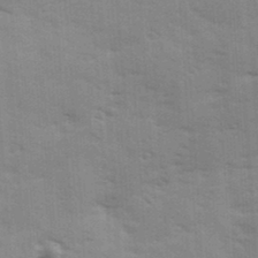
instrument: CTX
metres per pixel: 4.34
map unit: Ave
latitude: 11.1403
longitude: -102.4412
